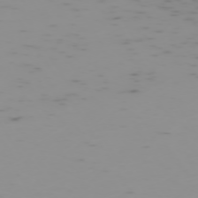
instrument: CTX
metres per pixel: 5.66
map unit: Hpe
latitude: -73.5399
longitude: 7.1620
